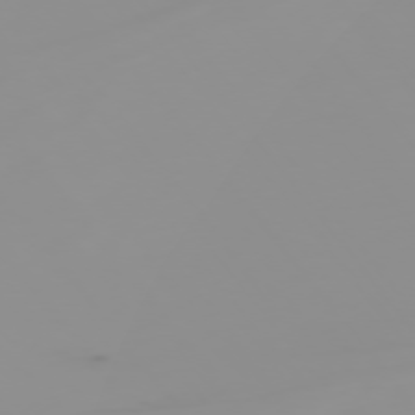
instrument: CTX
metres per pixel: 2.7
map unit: Hpe
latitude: -75.9178
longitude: -10.7813
